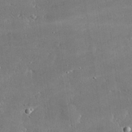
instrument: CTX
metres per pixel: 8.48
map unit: lHvf
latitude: 30.9703
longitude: -93.7260
